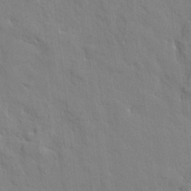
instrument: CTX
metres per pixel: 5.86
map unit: HNhu
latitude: 4.7813
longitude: 3.9178
